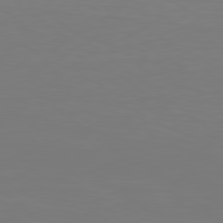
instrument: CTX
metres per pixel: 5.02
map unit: Hpe
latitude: 78.5546
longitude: -139.3293
